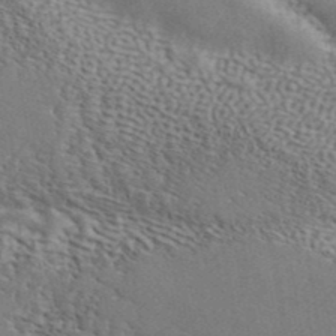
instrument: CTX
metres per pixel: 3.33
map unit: ANa
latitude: 42.0444
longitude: 51.1809
